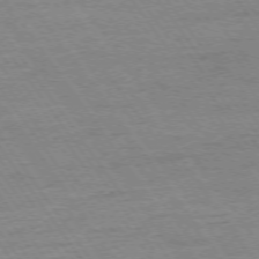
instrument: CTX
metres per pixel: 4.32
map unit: Ap
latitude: -74.5952
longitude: -83.1781
